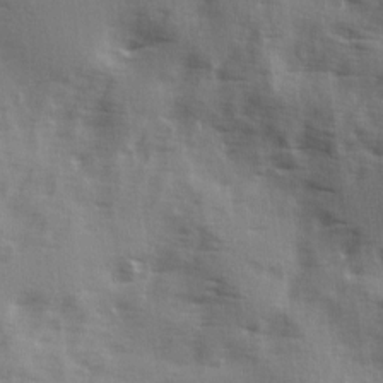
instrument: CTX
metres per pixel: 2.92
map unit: Ave
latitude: 2.2711
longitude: -110.8569
